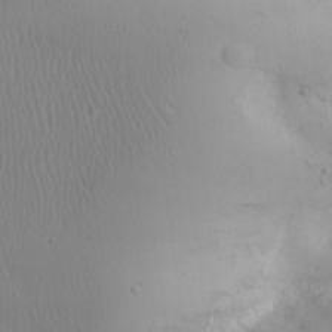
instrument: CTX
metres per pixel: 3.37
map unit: Aa
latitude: 31.5749
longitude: -143.5749
